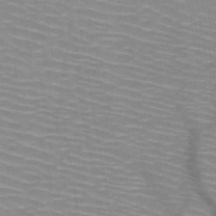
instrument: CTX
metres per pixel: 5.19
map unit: HNb
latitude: -47.5399
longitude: -45.0269
